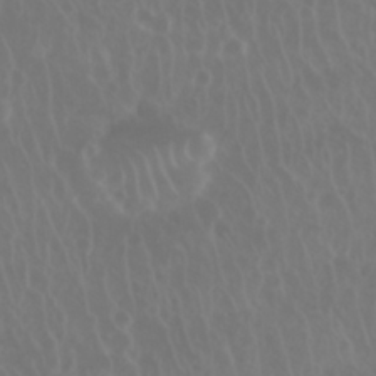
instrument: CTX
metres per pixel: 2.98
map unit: Nhu
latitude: 28.4034
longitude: -63.0837
